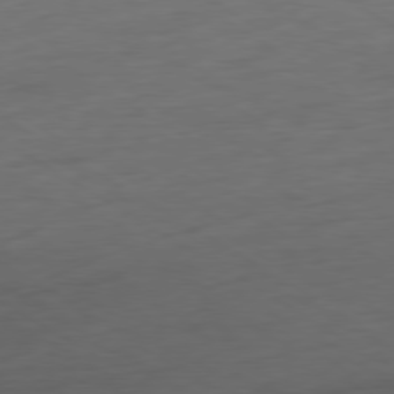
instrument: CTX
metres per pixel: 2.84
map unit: Ap
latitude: -79.0108
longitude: -57.8394
